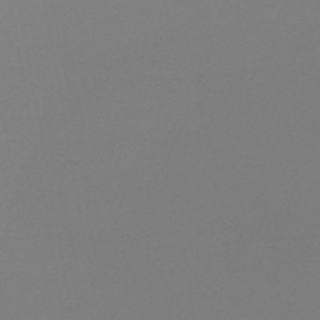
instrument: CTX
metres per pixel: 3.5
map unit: lHb
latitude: -46.2361
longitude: 75.5588
